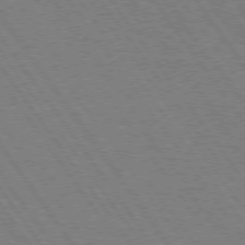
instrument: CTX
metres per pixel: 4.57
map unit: Hpe
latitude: 74.8380
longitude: -136.9703
